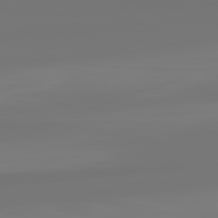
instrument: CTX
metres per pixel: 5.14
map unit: lApd
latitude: 82.1577
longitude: -176.1955
